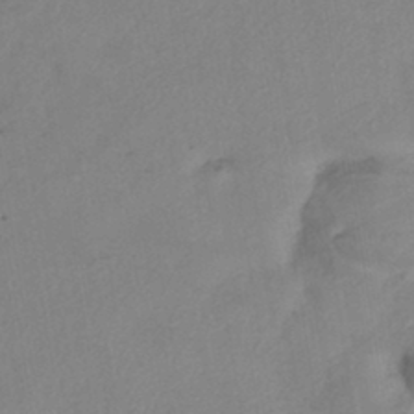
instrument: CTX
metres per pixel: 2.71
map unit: eHh
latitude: -41.6155
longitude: 119.1620
